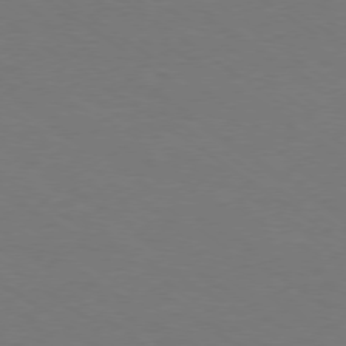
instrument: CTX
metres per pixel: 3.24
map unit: Ap
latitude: -78.5573
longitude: -74.6491
